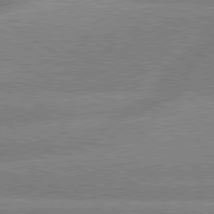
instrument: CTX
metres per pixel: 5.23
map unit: lApd
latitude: 79.7450
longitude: -133.3293
